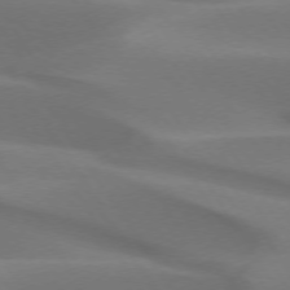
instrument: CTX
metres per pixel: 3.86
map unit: lApd
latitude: 73.2726
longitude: -50.8569
